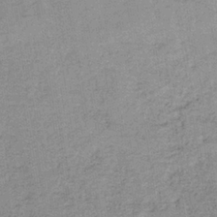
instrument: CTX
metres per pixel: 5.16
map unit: HNb
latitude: -34.5385
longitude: 54.0661
